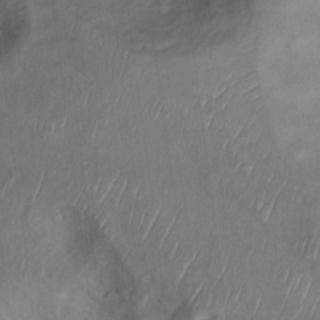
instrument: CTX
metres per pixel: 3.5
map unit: Ht
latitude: 7.7072
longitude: -30.0444
